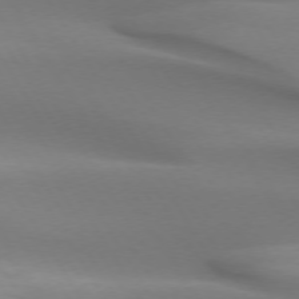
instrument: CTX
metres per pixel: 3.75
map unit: lApd
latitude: 73.0837
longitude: -52.6680
